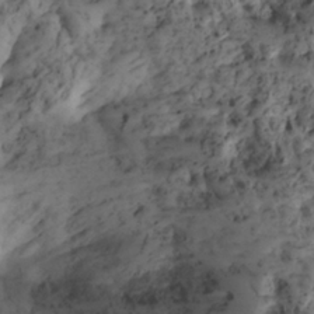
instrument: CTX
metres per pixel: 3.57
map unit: Nhe
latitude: -1.6155
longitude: -58.3467
